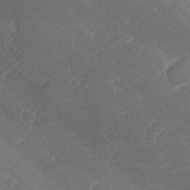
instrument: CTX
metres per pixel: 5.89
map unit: lHvf
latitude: 25.0836
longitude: 141.1053
